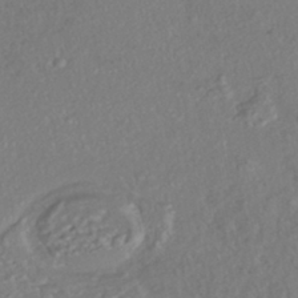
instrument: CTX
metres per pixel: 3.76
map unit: HNhu
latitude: -41.6722
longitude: 108.1039
